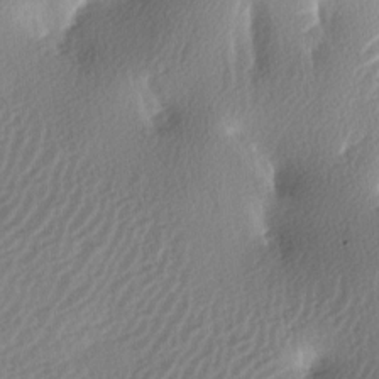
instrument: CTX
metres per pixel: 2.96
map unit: lAa
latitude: -2.7841
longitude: -126.7813
